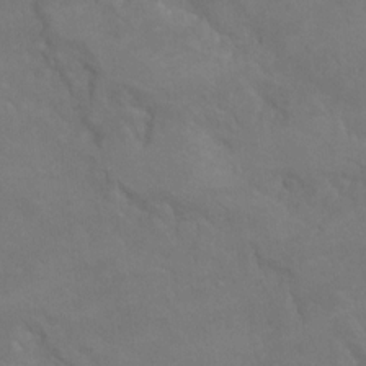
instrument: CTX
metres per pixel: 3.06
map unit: Hto
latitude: 6.2711
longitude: -35.7449
